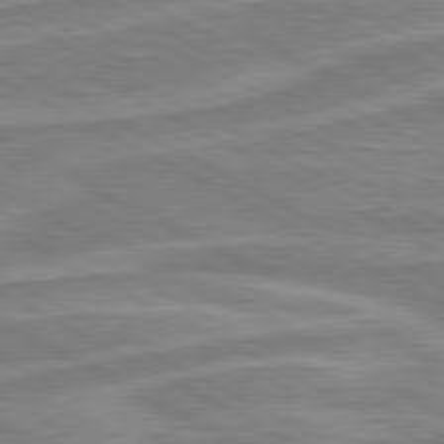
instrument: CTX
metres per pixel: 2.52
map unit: lApd
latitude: 80.5924
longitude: -174.0444
